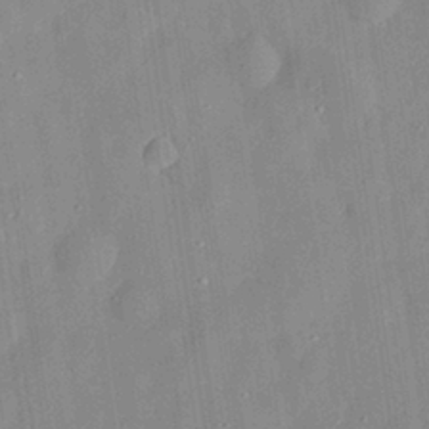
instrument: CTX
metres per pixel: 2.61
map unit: eHh
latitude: 29.5938
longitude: -74.5735
